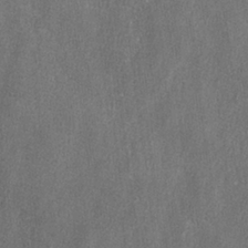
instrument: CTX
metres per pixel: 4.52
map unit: lAvf
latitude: -8.3306
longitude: -113.1403
